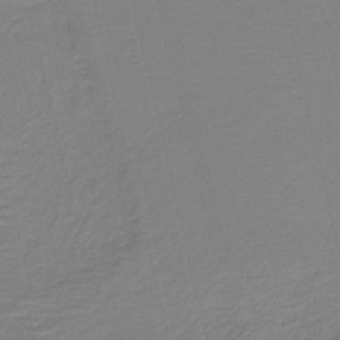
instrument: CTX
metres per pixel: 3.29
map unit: HNb
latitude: -42.1038
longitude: 50.5952
